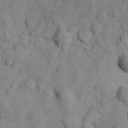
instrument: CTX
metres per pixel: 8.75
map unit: Hve
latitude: 24.9135
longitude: 147.7666
